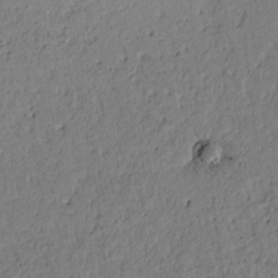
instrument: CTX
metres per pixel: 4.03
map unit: Htu
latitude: -1.1620
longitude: 170.0283
